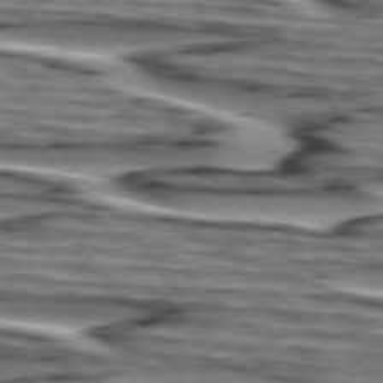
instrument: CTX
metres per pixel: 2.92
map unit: lApd
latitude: 75.1214
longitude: -72.7058
